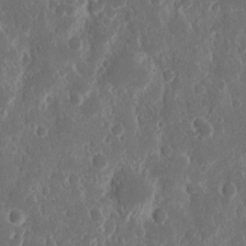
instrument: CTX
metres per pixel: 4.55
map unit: Nhu
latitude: 15.0270
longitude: -73.8395
